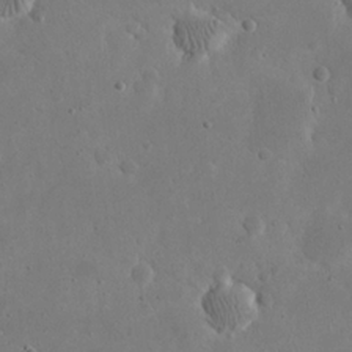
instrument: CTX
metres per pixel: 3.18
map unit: eHh
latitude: 21.0270
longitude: -68.7813
